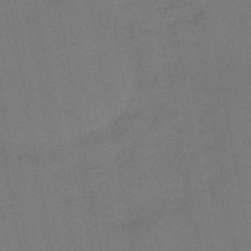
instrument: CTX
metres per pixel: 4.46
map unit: lHb
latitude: -45.3699
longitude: 63.5777
